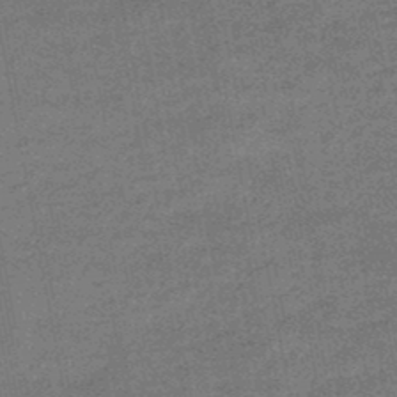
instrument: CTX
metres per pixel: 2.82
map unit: HNb
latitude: -47.7288
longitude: -39.0080
